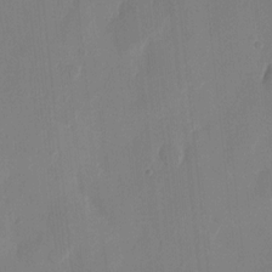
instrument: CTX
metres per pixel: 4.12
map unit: eHh
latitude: 10.0633
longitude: -67.7071
